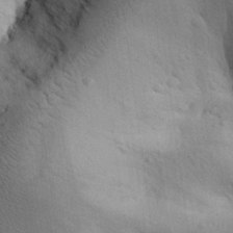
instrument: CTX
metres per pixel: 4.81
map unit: Aa
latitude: 29.3670
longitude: -144.7057
